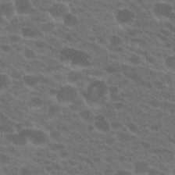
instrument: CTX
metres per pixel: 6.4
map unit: Hto
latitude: 22.7435
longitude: -38.0633
